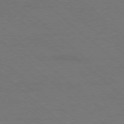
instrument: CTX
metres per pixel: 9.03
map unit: Ap
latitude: -78.6140
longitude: -85.8772
